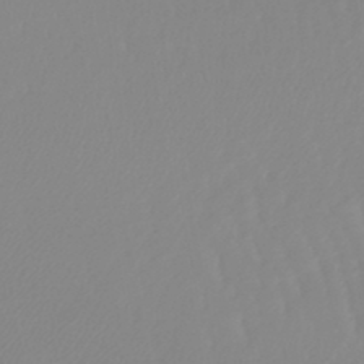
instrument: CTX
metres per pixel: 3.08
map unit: lHb
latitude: -45.8422
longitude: 64.8975
